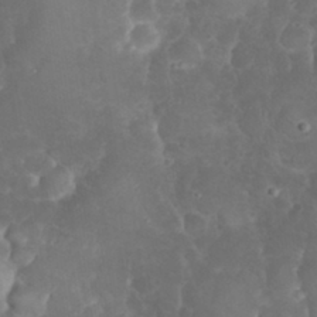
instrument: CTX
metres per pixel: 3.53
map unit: eHh
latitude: 32.2145
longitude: -63.5938
